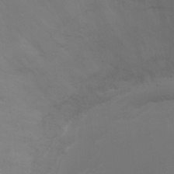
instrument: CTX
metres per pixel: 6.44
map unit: Ht
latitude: 1.8772
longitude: -25.0836
